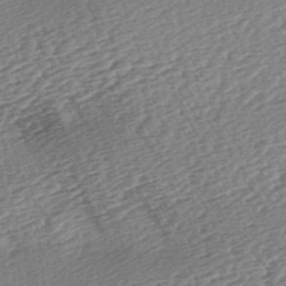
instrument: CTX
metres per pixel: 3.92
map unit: lAa
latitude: -2.8407
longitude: -127.3104
